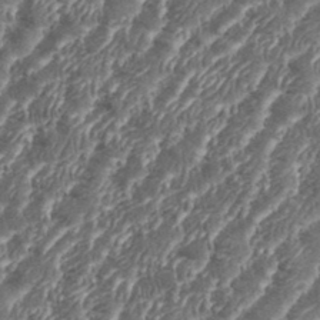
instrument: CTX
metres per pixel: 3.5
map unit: eHh
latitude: 35.8772
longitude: -137.1970
